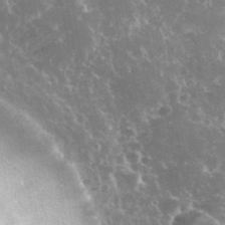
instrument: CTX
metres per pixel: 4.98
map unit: eHh
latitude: 35.3292
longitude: -60.3656
